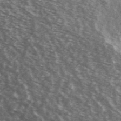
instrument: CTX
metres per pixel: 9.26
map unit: Ave
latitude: 39.5749
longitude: -108.9891
